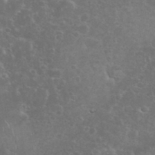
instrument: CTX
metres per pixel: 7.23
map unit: eHh
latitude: 35.9339
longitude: -62.5924
